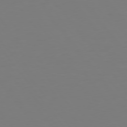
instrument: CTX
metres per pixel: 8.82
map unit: Hpe
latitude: 75.1781
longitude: -123.5938
